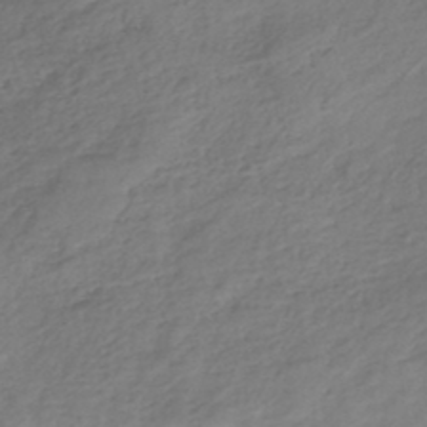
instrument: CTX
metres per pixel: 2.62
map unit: eHh
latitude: -44.2740
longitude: -29.6694
